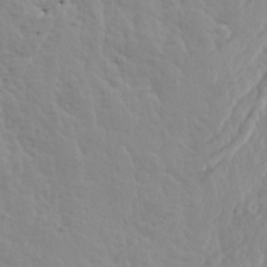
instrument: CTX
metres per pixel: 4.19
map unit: Ave
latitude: 14.4601
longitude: -135.4237
